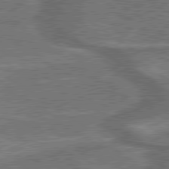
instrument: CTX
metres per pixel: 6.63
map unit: lApd
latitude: 79.8584
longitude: 173.8044
